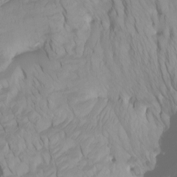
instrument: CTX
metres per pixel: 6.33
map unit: Htu
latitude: -6.4818
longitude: -69.6883
